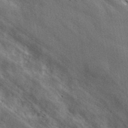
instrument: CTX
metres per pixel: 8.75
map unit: ANa
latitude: 42.4412
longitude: 49.7100
